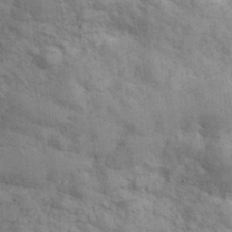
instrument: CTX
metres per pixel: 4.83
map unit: Hve
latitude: 32.2711
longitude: 151.3888
